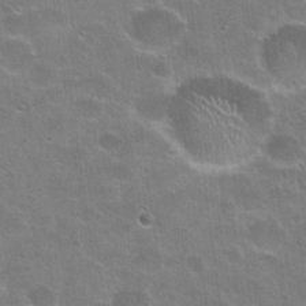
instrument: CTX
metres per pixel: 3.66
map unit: Hto
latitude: 24.5167
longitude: -50.8947
